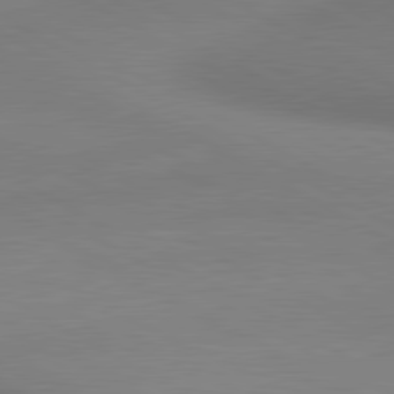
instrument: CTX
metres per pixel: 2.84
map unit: lApd
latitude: 80.6490
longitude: 130.1606
